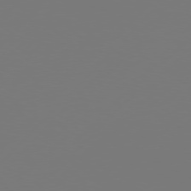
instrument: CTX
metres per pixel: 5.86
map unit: Hpe
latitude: 76.8191
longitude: -137.4805
